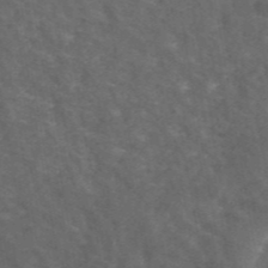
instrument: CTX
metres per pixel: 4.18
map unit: ANa
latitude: 44.3278
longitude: 26.5006
